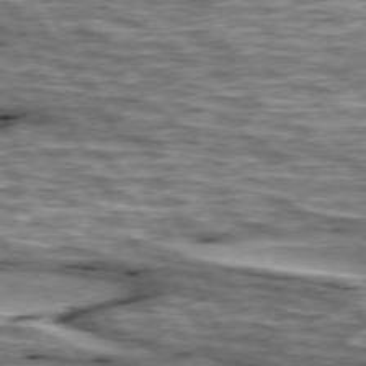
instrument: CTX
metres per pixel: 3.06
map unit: lApd
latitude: 74.4223
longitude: -55.1781
